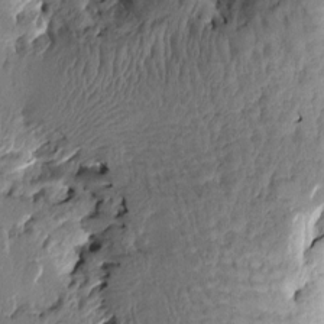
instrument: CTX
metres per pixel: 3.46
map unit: Htu
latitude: -1.7478
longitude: -177.3859
